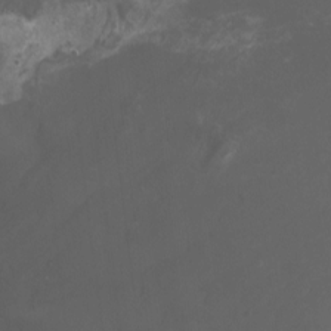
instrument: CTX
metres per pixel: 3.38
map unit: Nhu
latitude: -11.0297
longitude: -75.1403
